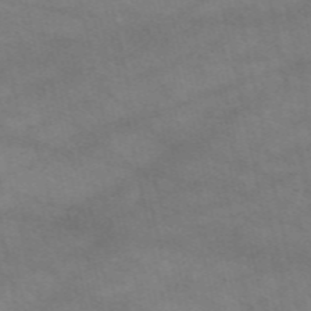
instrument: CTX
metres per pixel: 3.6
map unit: eAb
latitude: 50.9891
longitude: 107.1620
